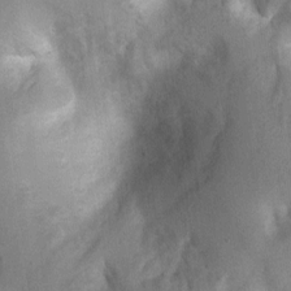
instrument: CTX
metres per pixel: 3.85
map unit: Nhu
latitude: 0.2144
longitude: -18.0255
